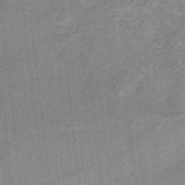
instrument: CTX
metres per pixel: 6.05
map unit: HNb
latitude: -35.0864
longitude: 57.5777
